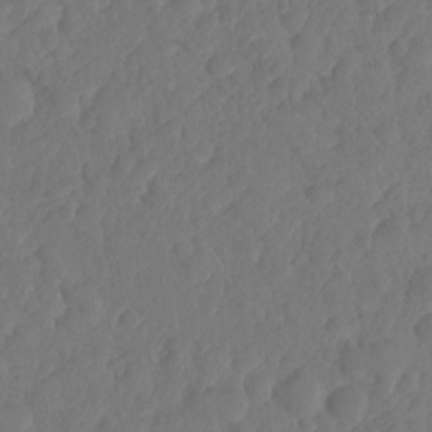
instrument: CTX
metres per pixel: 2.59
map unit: HNhu
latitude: -24.7463
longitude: 50.0283
